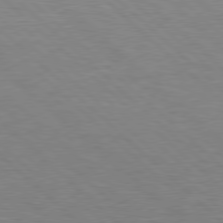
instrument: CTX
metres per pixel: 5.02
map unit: Hpe
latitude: 78.0822
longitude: -159.1214
